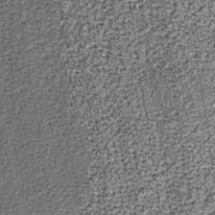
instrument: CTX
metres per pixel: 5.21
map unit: lHb
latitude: -39.9556
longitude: 64.4629
